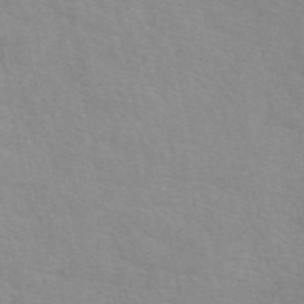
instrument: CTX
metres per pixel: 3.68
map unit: eAb
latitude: 50.3467
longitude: 111.7099
